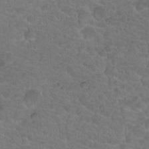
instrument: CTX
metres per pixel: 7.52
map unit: Hto
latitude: 18.3845
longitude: -34.7057
